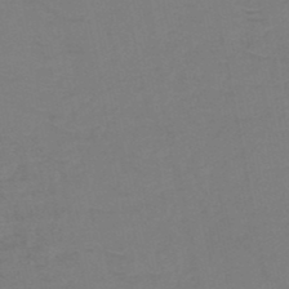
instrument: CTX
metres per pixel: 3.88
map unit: HNb
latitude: -50.0850
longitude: -47.2348
